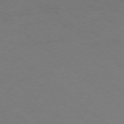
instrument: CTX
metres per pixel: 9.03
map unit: Ap
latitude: -77.5966
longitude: -76.5168
